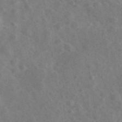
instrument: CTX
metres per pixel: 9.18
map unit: Ave
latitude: 38.5546
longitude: -107.4615
